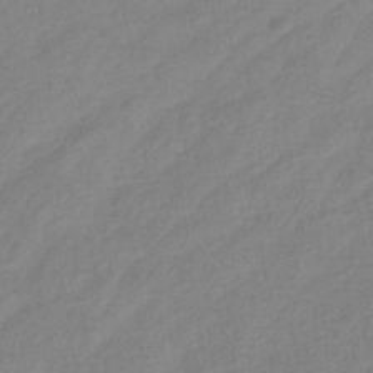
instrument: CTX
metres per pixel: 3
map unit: eHb
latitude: -33.4077
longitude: 74.9353
